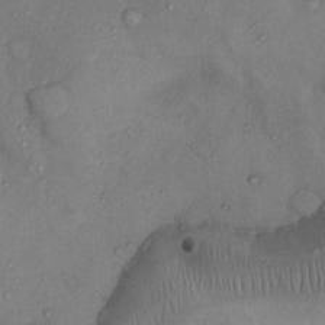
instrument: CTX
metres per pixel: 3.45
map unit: Nhu
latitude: 11.8772
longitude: -28.3278
